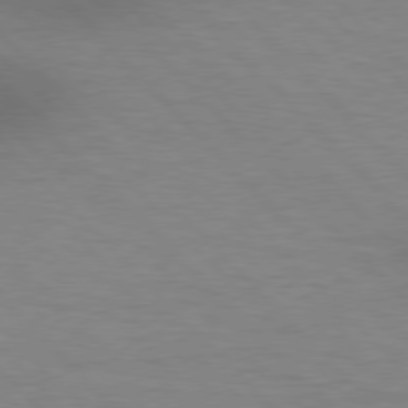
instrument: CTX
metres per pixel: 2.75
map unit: lApd
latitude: 76.9324
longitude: -59.5182
